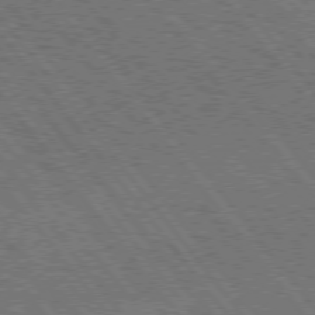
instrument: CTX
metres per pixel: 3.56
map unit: Hpe
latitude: 74.9514
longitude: -149.9150
